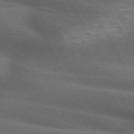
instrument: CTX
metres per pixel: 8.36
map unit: lApd
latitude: 72.4979
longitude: -50.7057
